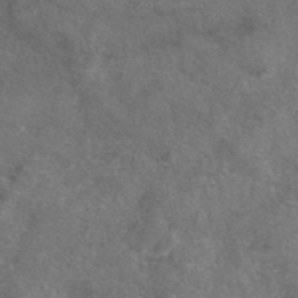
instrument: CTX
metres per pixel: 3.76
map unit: eAb
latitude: 47.8206
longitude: 110.6140
